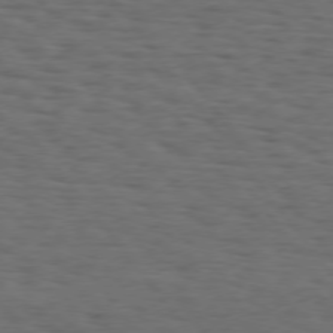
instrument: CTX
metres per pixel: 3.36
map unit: Hpe
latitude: 74.6679
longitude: -133.5560
